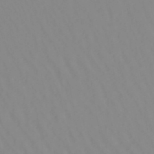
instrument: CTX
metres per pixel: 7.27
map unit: lHb
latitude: -48.6897
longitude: 74.3496
